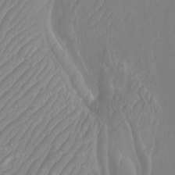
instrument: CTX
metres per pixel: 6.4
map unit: Htu
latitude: -10.2173
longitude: -73.6127
